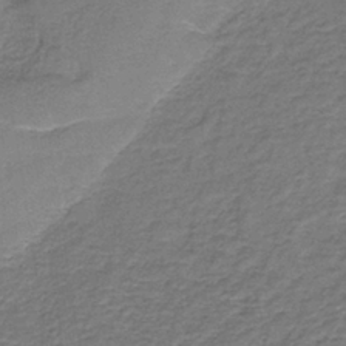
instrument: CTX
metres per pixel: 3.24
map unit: HNb
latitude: -36.5384
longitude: 51.1431
